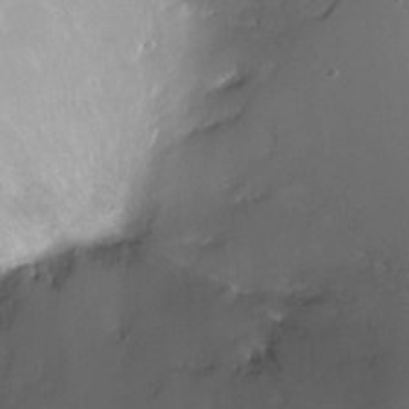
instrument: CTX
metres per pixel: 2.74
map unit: Ht
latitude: -15.5777
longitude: -40.9135
